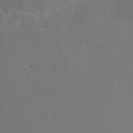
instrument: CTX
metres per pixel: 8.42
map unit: Nhu
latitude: -7.9556
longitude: -84.0633
